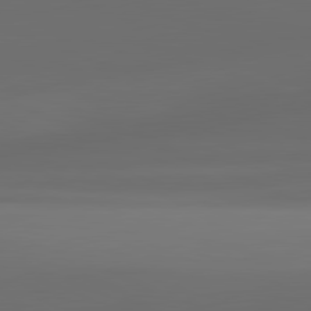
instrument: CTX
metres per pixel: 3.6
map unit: lApd
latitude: 81.2159
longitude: -83.5371
